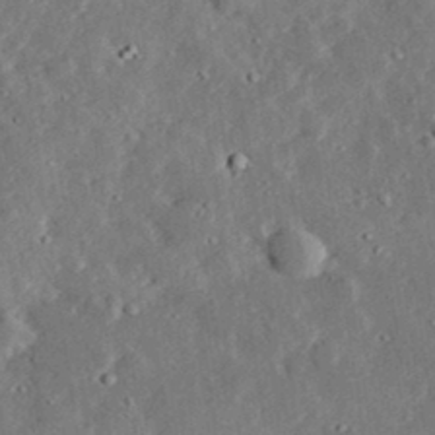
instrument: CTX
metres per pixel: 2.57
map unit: lHvf
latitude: 32.8569
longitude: -83.7071
